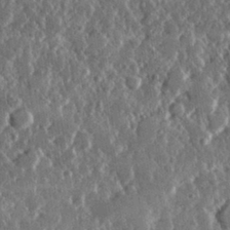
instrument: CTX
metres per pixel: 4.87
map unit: lHvf
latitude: 31.8017
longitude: -90.4034
